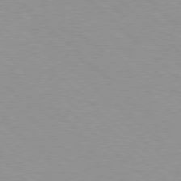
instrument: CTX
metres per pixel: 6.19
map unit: Hpe
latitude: 77.8583
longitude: -153.5749
